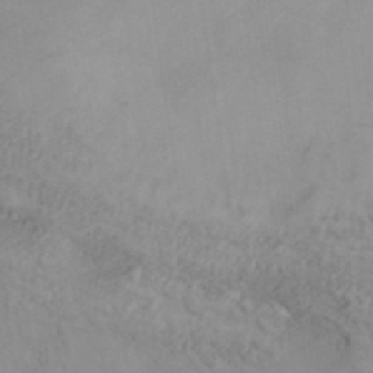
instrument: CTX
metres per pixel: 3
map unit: ANa
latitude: 35.4426
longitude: 14.0472
